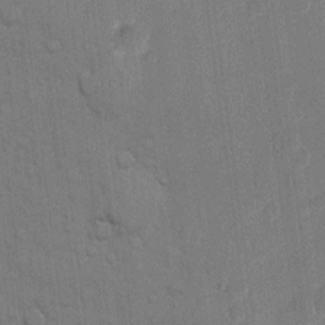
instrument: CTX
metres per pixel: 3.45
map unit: eHh
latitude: 10.8191
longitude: -67.0080
